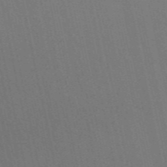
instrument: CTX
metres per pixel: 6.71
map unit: ANa
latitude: 49.7072
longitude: -72.3279
